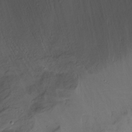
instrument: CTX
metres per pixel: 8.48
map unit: Hto
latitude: -13.3888
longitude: -42.6680
